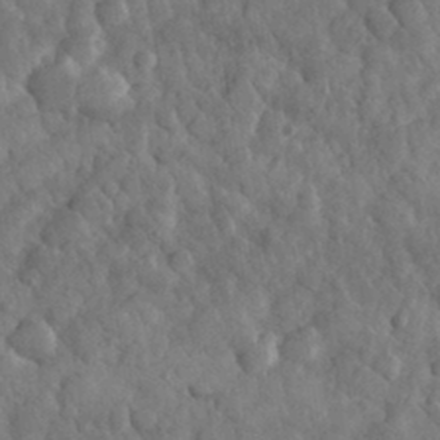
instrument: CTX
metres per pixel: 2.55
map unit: eHh
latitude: 32.7435
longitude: -68.9892
